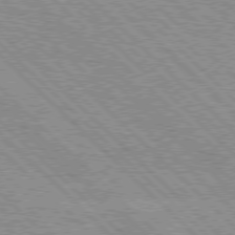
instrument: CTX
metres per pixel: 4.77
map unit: lApd
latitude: 76.8569
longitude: -74.1011
